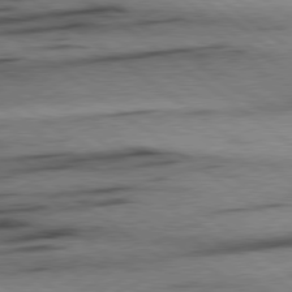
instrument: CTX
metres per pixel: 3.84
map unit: Hpe
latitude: 78.8002
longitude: -154.8569
